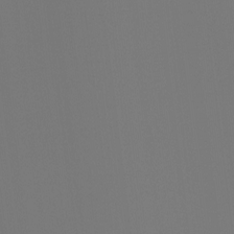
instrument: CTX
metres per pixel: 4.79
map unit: Ht
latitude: -4.0850
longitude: -61.0836
